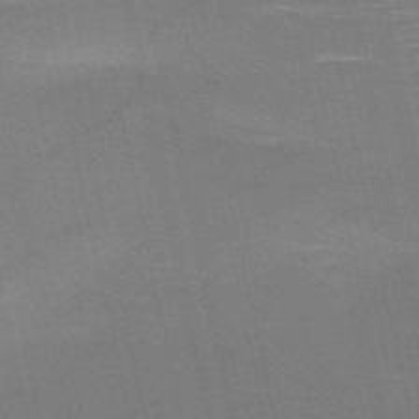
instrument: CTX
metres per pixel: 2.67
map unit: HNb
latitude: -51.9178
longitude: -45.2915
